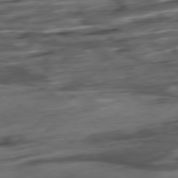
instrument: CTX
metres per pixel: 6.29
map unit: Hpe
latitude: -79.0486
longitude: -18.1200
